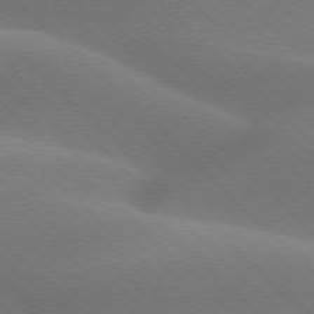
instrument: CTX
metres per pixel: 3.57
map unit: lApd
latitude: 77.4426
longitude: -51.6127
